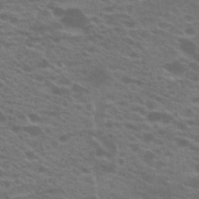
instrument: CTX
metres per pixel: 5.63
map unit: Hto
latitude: 22.1578
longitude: -37.3104
